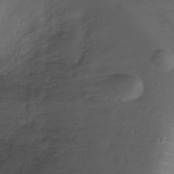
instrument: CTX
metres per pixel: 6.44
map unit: Ht
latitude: -7.3509
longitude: -27.2915
